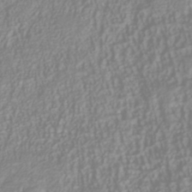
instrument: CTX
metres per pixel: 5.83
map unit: Nhu
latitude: -40.8408
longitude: -84.6302
